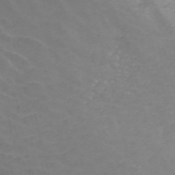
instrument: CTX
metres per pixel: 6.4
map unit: ANa
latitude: 42.2712
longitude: 33.7289
